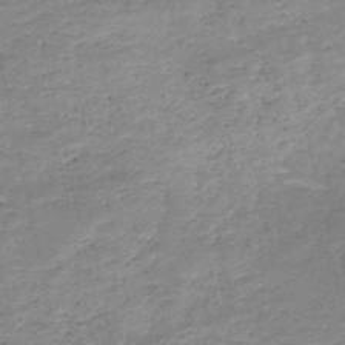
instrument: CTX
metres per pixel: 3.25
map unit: HNb
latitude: -49.9745
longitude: -41.1781
